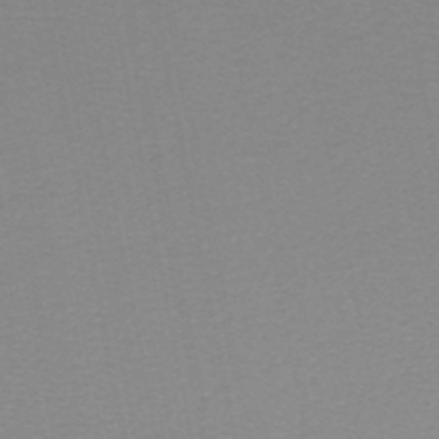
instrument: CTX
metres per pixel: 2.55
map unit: HNhu
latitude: -49.4266
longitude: 100.1227
